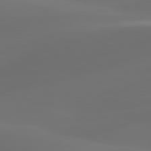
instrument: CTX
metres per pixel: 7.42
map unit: lApd
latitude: 80.6113
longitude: -85.1781
